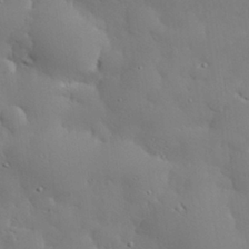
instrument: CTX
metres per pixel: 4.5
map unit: eHh
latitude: 30.5546
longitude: -82.6679
